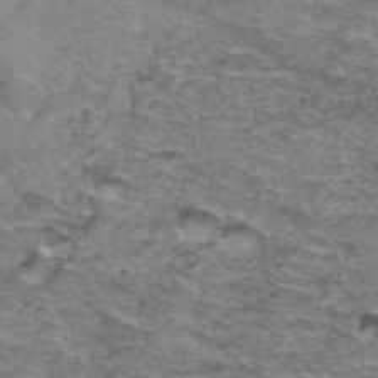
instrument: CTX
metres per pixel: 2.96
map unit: Hto
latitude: 37.1403
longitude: -43.0270
